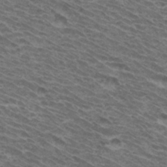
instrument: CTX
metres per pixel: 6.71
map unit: Hto
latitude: 33.5560
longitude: -41.0458
